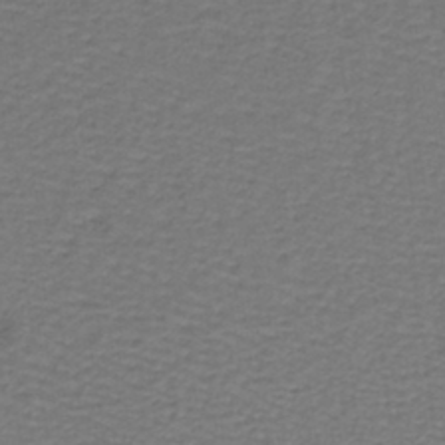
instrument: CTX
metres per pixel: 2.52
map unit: lHb
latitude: -38.7652
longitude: 57.8044
